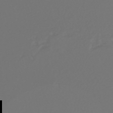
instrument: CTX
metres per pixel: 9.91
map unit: HNhu
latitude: -47.2187
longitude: 104.0094
